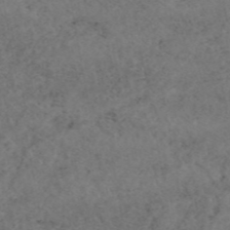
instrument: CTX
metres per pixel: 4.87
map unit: eAb
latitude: 45.0647
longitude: 115.3509
